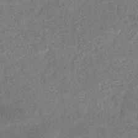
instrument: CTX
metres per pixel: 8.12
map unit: eHb
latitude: -35.4832
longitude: 78.3873
